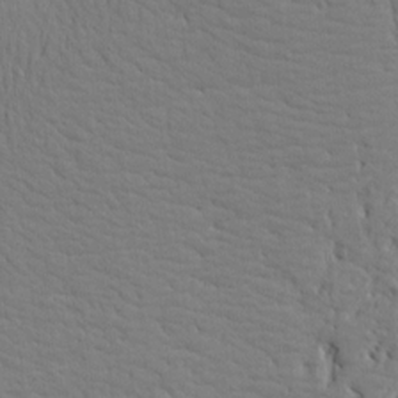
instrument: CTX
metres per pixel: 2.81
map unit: Aa
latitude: 15.0459
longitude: -140.9324
